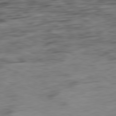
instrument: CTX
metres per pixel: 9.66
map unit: Ap
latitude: -81.0298
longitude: -97.0647
